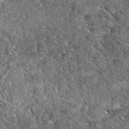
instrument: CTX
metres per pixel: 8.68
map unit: eAb
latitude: 38.3467
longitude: 110.4062
